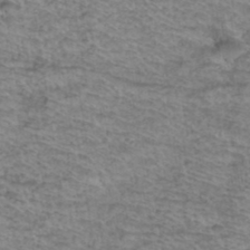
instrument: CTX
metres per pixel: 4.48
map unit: Hto
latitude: 38.3656
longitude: -45.2348
